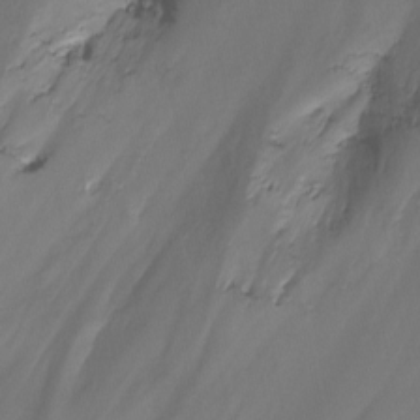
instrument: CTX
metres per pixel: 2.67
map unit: Nhu
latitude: -15.4455
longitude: -56.8191
